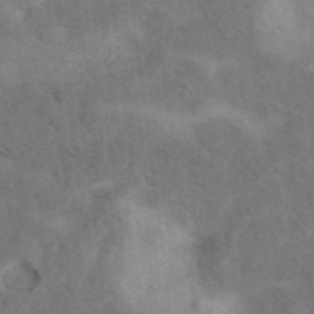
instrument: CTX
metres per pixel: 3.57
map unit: eAb
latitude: 40.4978
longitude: 109.5966
